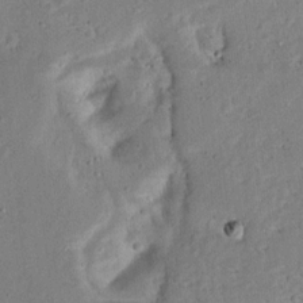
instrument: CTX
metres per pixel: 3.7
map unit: Ave
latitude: 12.9136
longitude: -138.7624
